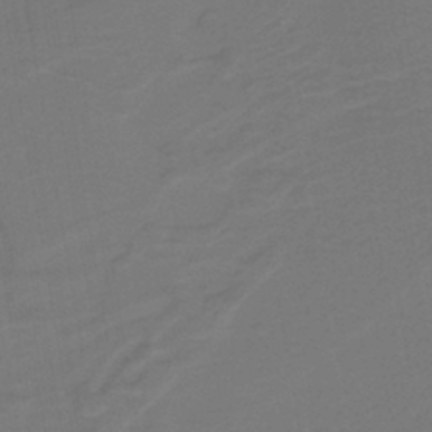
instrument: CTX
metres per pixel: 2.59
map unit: lHb
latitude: -42.8974
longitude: 52.9163
